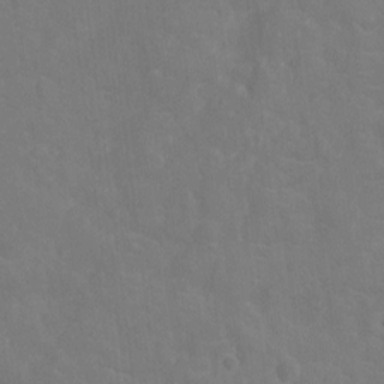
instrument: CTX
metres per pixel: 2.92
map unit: Ht
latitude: -11.2376
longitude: -24.0255
